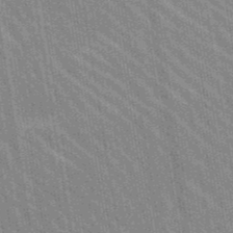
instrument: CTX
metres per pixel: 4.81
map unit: lHb
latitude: -48.0661
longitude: 74.5574
